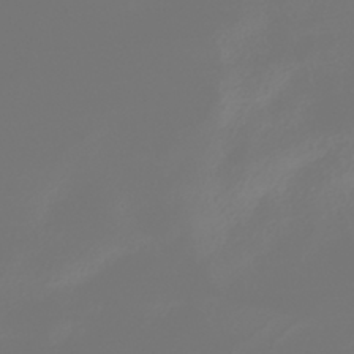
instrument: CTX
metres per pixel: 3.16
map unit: HNhu
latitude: -40.6707
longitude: 100.6707
